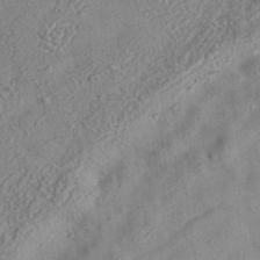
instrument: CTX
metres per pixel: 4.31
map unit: eAb
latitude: 35.3481
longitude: 108.2739
